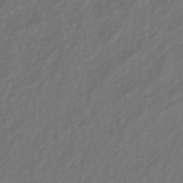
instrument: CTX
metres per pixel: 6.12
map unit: lHb
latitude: -37.4832
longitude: 69.5777
